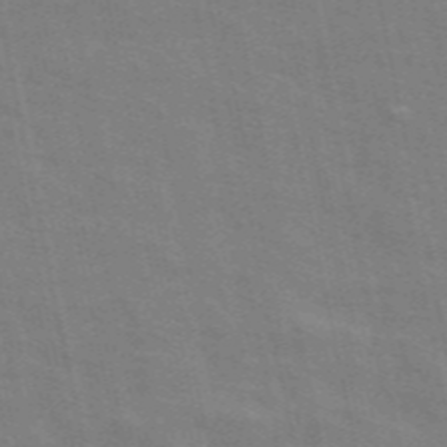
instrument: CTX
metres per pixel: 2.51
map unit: ANa
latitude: 49.6883
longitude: -79.1403
